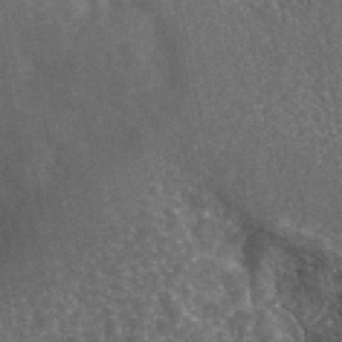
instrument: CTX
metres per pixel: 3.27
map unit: eAb
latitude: 42.6680
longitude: 105.6533
